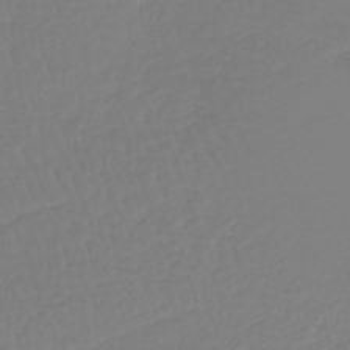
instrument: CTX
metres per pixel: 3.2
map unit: lHb
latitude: -42.2739
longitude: 60.3306
